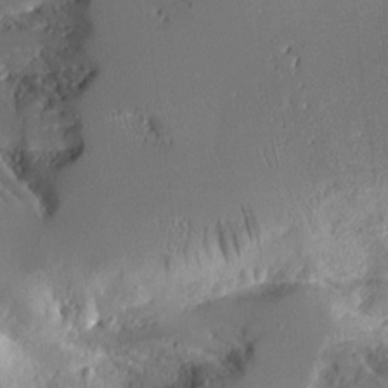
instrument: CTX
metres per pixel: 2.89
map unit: Aa
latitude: 10.9514
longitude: -126.3090
